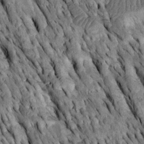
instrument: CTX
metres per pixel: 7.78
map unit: Htu
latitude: -2.8219
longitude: 150.6707
